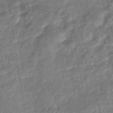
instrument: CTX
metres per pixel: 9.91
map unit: eHb
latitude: -37.8989
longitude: 79.7855
